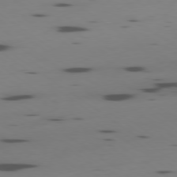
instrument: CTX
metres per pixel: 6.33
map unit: Ap
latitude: -79.2376
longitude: -62.4412
